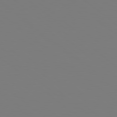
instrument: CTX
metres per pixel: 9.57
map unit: Hpe
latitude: 78.5735
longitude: -163.8962
